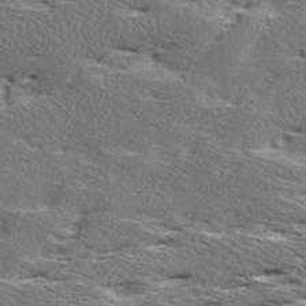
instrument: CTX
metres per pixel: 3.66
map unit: Ave
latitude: 17.0458
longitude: -137.7828
